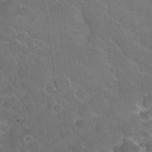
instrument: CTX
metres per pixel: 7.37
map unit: Nhu
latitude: 27.0270
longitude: -56.4601
